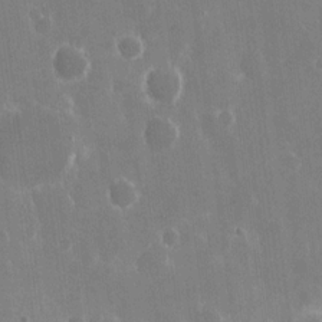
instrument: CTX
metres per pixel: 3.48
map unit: eHh
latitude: 15.2915
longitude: -71.1781
